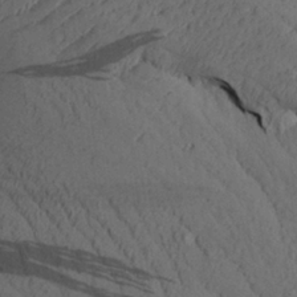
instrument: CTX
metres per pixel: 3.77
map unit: Aa
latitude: 26.4034
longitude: -142.6680
